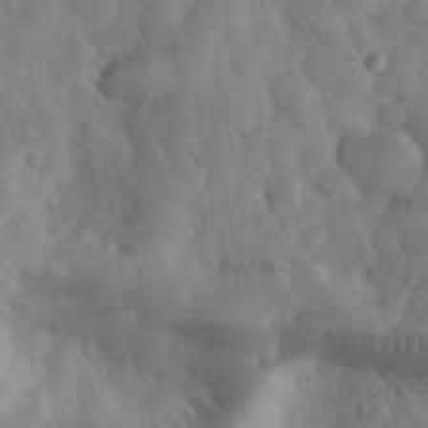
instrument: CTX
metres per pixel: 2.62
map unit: eHh
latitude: 32.9325
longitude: -68.8758
